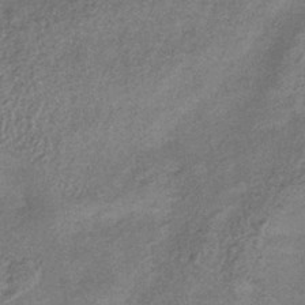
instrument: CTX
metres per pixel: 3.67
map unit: HNhu
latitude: -42.7463
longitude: 90.4251
